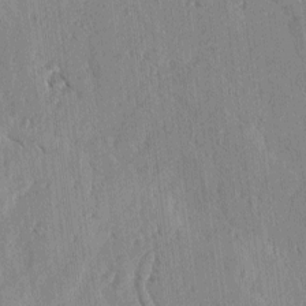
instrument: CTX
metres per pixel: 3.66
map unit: lAvf
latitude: -4.7085
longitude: -113.7638
